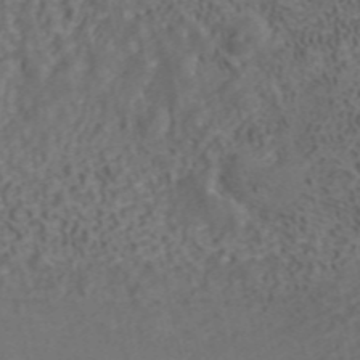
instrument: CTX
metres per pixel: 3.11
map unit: ANa
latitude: 42.1011
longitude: 34.1228
